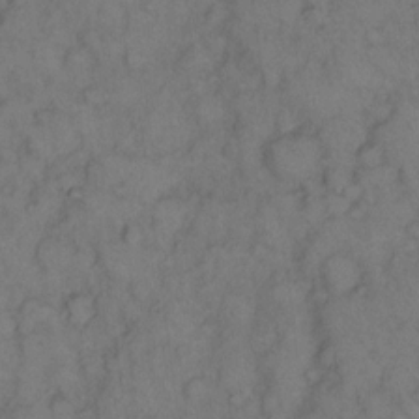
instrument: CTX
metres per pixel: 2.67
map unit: eHh
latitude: 12.4223
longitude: -63.1781
